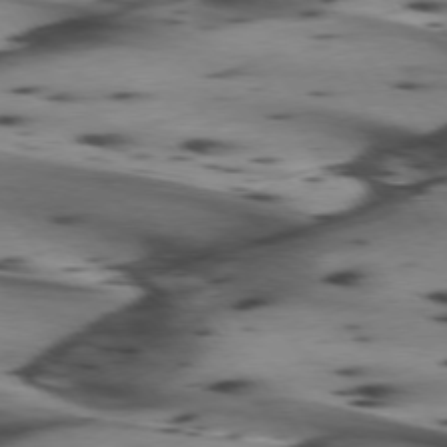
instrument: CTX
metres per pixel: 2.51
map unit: lApd
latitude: 74.7624
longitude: -64.0444
